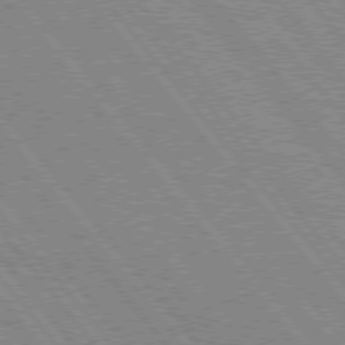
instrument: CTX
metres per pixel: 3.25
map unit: Hpe
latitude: 75.2348
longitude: -150.1389
